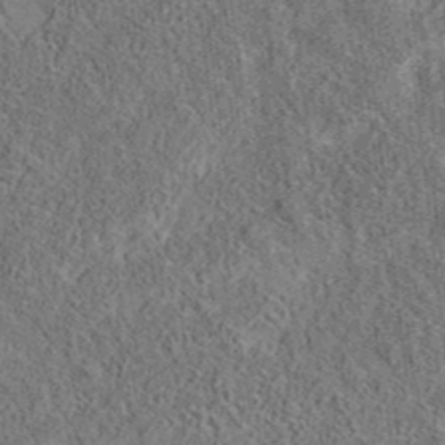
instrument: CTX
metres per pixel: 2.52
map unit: eAb
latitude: 35.9906
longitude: 107.4077
